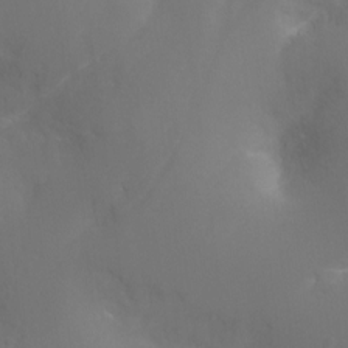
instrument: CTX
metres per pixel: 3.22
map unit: Ht
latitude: -16.4062
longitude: -42.3278
